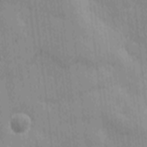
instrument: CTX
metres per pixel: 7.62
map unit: Ave
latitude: -10.2740
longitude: -122.9892
